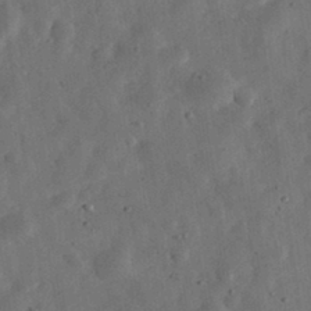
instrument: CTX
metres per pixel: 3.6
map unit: eHh
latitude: 31.9528
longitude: -75.7639
